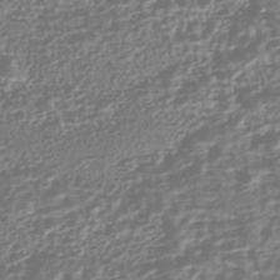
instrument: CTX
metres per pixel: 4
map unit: HNhu
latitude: -43.8611
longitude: 100.7085
